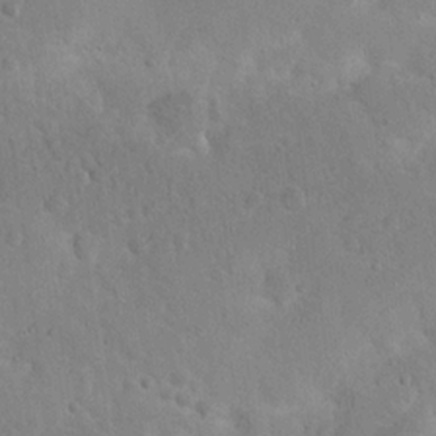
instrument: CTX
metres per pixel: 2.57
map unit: Nhu
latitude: 15.0081
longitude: -29.0836
